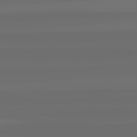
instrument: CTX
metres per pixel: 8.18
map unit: lApd
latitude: 82.4412
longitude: -167.4804
